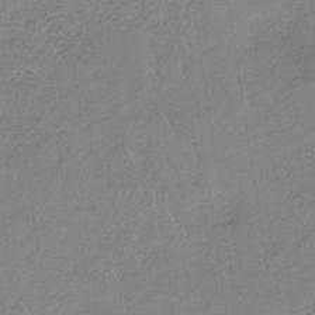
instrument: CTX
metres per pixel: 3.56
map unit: HNb
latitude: -33.7667
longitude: 59.2564
